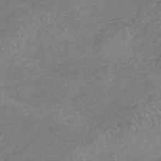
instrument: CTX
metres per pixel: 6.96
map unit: HNb
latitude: -35.2187
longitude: 55.5777
